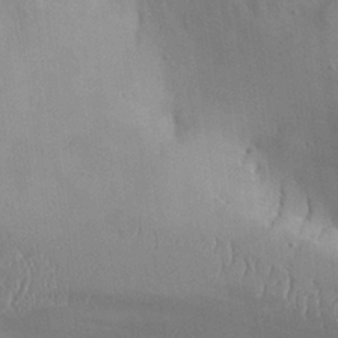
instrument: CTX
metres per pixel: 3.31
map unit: Aa
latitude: 27.3293
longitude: -129.5182
